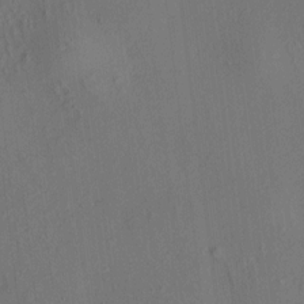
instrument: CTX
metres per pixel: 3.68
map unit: HNhu
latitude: 7.5371
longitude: 14.6519
